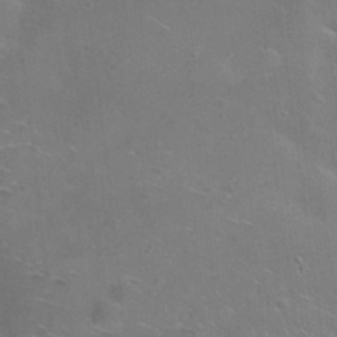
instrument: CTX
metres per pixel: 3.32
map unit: Hto
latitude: 20.0633
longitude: -49.8016
